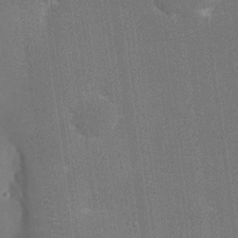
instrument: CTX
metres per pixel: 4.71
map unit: eHh
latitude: 19.9150
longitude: -68.5546
